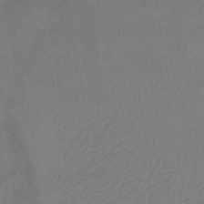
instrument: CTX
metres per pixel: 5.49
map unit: lHb
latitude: -42.3117
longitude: 65.8800
